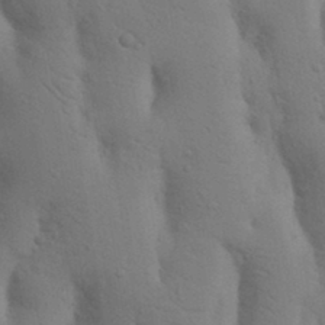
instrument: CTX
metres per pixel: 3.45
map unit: Nhu
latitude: 17.5560
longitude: -75.9717
